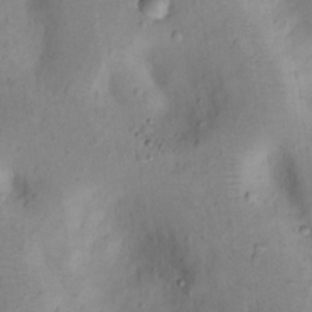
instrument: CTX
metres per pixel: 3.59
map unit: Nhu
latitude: 13.0837
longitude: -29.6127
